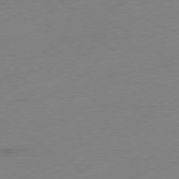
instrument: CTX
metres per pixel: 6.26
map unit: Ap
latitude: -78.3873
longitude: -58.7624
